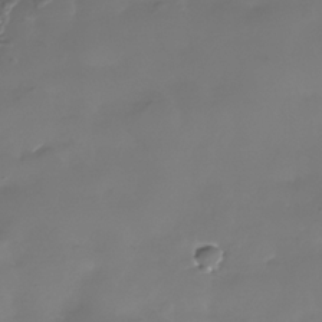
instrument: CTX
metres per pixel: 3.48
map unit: Nhe
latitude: -36.0094
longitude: -92.2900
